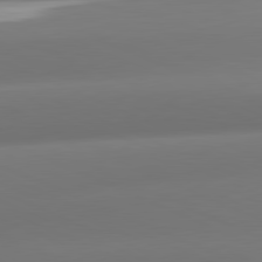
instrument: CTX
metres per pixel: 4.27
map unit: lApd
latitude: 81.4048
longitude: -160.8569
